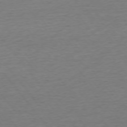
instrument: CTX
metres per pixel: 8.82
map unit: Ap
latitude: -75.0676
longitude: -70.8947
